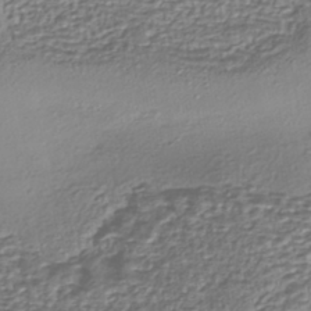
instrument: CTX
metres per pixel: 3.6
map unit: eHh
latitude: -42.8974
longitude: 122.1984
